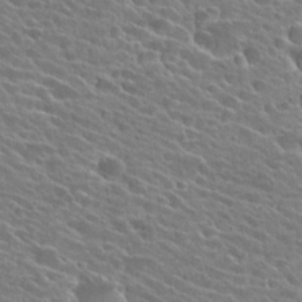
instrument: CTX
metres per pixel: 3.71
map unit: Hto
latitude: 25.2725
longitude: -41.1781
